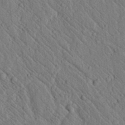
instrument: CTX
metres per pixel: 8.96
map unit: lAvf
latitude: 7.4993
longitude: 159.9367
